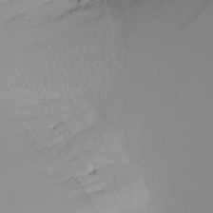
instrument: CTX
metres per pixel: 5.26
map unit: Nhu
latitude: -8.9542
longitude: -95.1026
